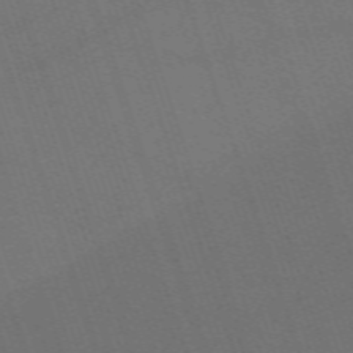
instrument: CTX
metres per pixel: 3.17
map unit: eHh
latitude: -63.5966
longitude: 51.3321
